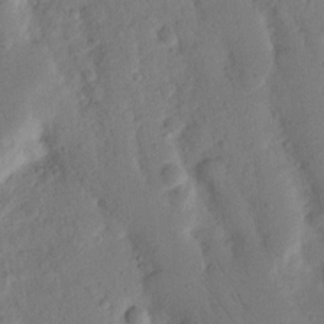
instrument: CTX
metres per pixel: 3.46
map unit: Nhu
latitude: 18.1389
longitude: -76.6679
